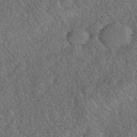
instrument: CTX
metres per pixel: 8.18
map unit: eHh
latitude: 40.3845
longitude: -57.8394
